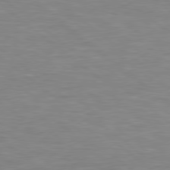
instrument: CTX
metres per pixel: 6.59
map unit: Hpe
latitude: 78.6113
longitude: -151.5560
